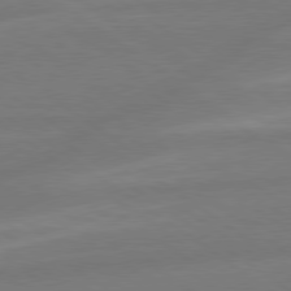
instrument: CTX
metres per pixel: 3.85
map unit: lApd
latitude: 79.1026
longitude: -142.6302
